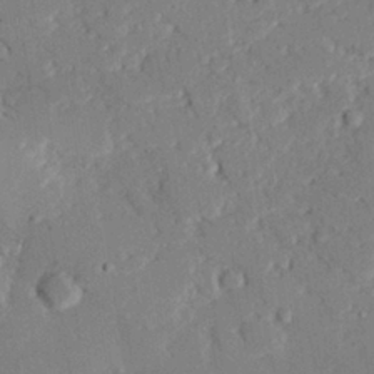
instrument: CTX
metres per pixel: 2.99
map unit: eHh
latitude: 27.5182
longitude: -81.1781
